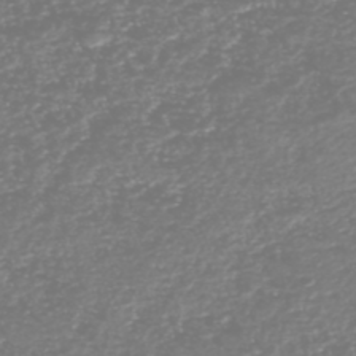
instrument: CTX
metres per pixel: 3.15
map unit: HNhu
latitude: -46.8786
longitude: 28.8408
